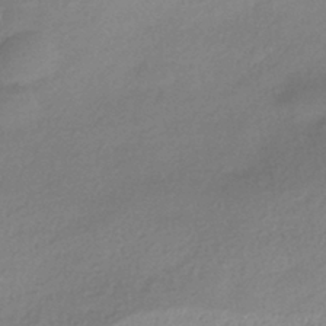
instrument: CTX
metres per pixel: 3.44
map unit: HNhu
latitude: -41.0864
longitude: 94.1416
